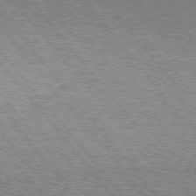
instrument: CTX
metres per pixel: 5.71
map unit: Hpe
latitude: 75.9717
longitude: -134.6301
